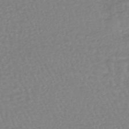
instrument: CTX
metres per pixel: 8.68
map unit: lHb
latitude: -42.1794
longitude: 71.3699
